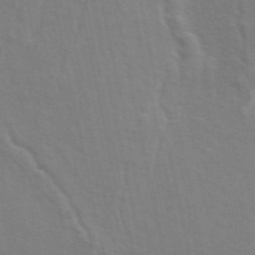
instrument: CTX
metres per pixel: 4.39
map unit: ANa
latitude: 49.1592
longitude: -75.2348
